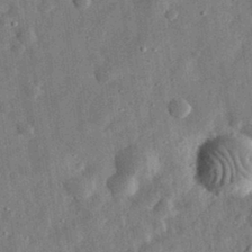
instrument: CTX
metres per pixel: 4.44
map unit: eHh
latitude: 32.3467
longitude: -76.8191
